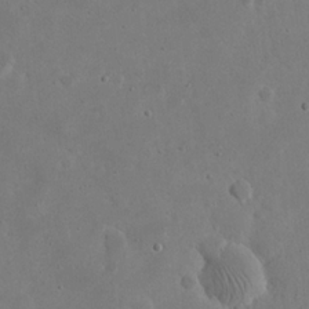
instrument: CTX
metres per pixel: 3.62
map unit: eHh
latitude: 21.0837
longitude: -68.8002
